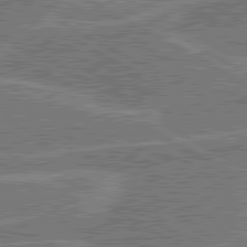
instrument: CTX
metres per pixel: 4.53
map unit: lApd
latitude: 80.5924
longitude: 118.9542
